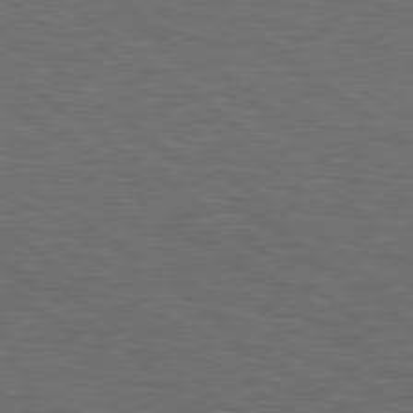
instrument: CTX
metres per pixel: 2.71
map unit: Hpe
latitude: 78.8569
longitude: -163.0648
